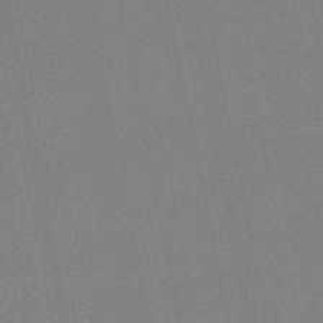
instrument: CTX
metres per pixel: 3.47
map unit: lHb
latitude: -42.0661
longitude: 67.2943
